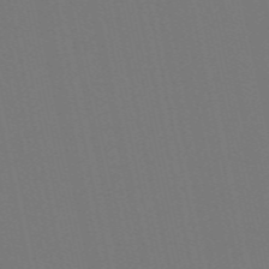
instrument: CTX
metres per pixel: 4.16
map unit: Nve
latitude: -58.4817
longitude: 60.6330
